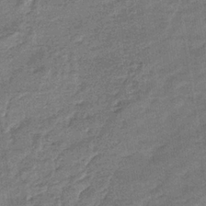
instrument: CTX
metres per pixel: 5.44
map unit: eHb
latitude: -36.3684
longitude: 77.4832
